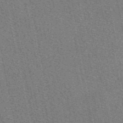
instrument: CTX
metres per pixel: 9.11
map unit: eAb
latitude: 49.0458
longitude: 116.0094
